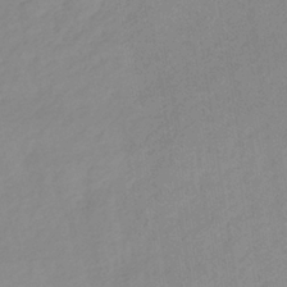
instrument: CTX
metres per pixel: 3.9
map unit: lHb
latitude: -36.7463
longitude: 72.1228
